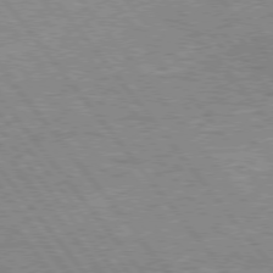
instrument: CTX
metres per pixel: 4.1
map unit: Hpe
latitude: 75.7828
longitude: -156.5545
